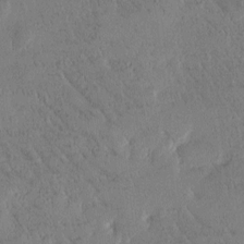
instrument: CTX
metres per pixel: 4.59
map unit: Htu
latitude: -2.1416
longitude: 175.7666
